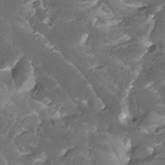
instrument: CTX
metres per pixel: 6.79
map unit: Htu
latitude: -11.9178
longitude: -73.9339
